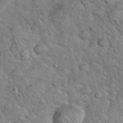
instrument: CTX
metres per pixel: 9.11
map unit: eHh
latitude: 37.2726
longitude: -64.2145
